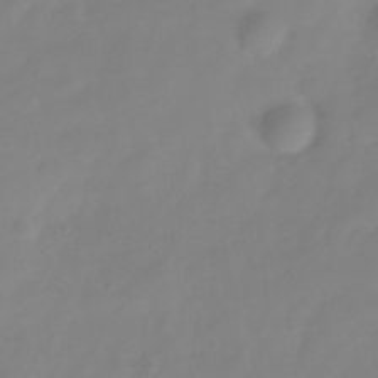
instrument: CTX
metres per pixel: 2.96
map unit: Hve
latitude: -31.8233
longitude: 89.8233
